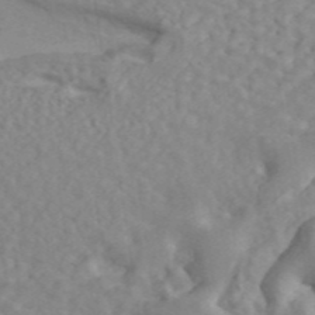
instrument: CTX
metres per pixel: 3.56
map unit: ANa
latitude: 45.8961
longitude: 26.7085
